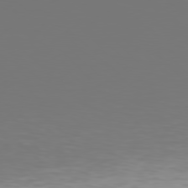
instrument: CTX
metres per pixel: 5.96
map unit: Hpe
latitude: 78.1767
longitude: -167.4237
